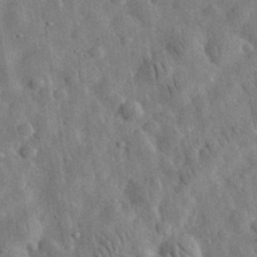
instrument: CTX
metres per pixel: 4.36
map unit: eHh
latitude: 31.9906
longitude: -74.1200
